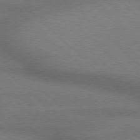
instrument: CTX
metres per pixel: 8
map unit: Hpe
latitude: 77.5938
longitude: -156.7435
